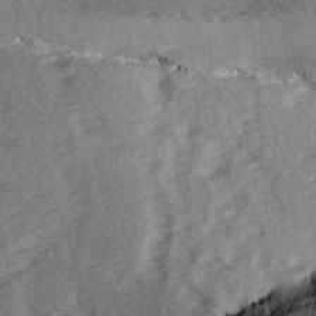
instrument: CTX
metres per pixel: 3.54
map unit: Ave
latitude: 14.8758
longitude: -104.2523
